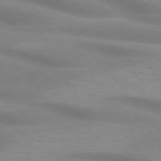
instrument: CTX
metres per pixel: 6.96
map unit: lApd
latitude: 74.4223
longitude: -60.2522
